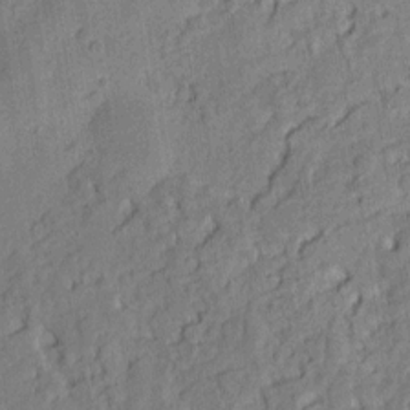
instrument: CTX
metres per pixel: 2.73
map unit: eHh
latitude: 7.0836
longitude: -75.9150
